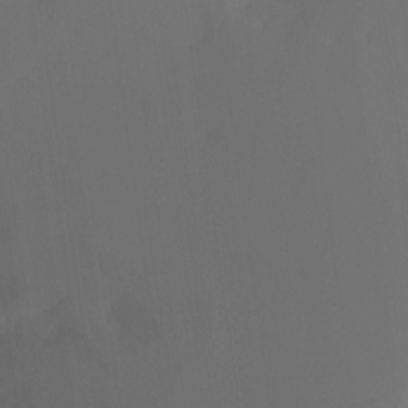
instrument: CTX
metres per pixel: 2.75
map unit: Ht
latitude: -15.0487
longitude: -51.5938
